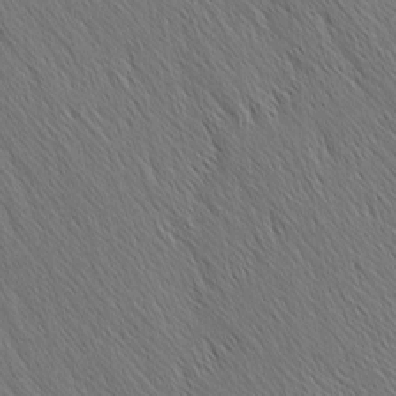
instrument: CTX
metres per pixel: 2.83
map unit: Nhu
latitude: -4.7652
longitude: -149.8017
